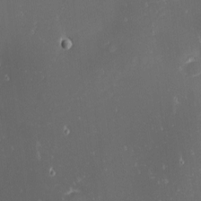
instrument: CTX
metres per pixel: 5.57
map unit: eHh
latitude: -1.9367
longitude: -81.0647
